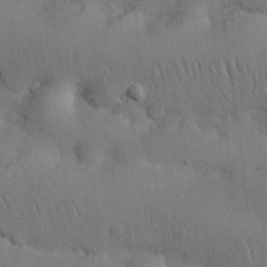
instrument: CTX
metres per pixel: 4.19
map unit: Nhu
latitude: 26.1767
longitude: -71.3293
